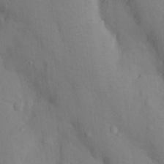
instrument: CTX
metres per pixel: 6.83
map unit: Nhu
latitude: 13.1214
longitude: -29.4615
